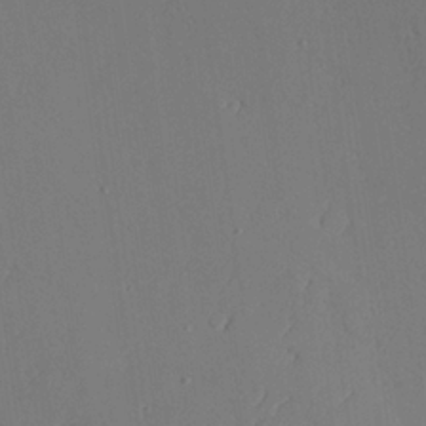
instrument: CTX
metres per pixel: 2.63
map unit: Aa
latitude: 23.4426
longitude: -127.7072
